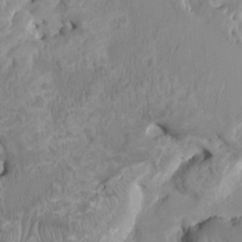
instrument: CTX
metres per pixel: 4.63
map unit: HNhu
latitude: 3.7071
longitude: -3.3859
